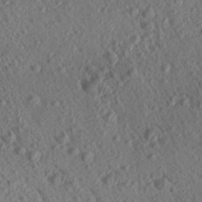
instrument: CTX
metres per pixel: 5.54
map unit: Aa
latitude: 27.8017
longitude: -141.9717
